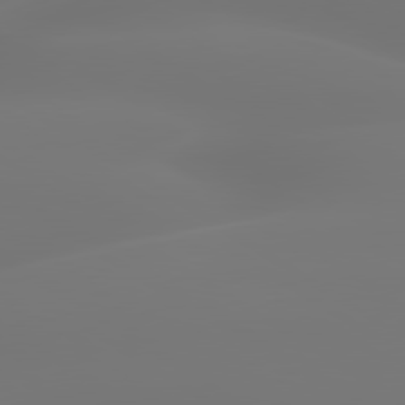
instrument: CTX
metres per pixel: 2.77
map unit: lApd
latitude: 79.8961
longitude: -137.3482
